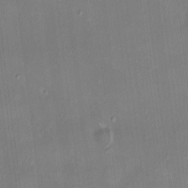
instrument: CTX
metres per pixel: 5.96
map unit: HNhu
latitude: 4.5546
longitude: 10.7274
